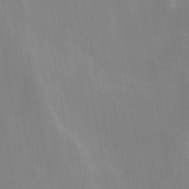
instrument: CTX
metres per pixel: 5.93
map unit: Ave
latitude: 13.3482
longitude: -104.5735
